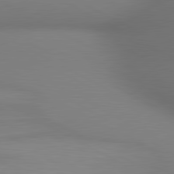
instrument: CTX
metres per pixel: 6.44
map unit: lApd
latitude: 80.7057
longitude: 133.1432
